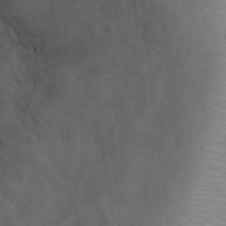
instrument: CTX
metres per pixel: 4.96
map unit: Ht
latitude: 15.0081
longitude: -41.4237
